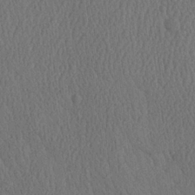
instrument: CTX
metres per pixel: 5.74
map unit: Ave
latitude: 23.7450
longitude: -134.6868
